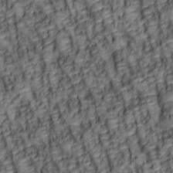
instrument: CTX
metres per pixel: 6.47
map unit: lAa
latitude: 6.2900
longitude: -116.0255
